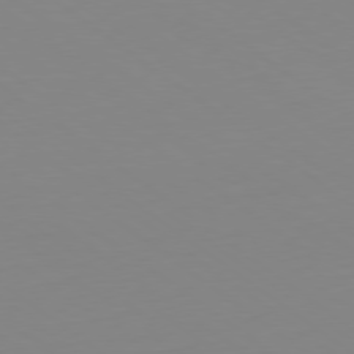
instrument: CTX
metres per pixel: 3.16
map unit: Hpe
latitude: -79.4643
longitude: 13.3699
